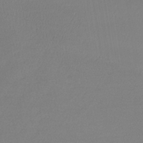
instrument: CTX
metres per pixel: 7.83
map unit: lHb
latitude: -41.6155
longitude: 70.9731
